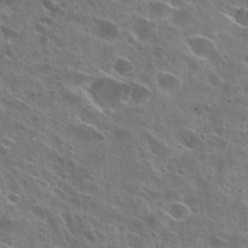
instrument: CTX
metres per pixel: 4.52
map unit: Hto
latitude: 26.7624
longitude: -44.5168
